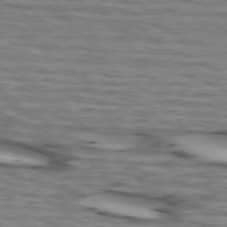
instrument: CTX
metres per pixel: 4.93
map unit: lApd
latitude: 73.9528
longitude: -64.2900
